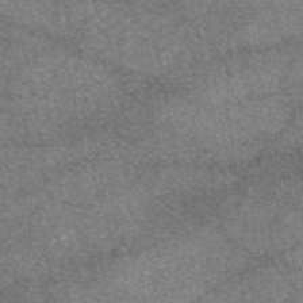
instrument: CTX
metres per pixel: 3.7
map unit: eAb
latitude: 47.3293
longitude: 107.1242
